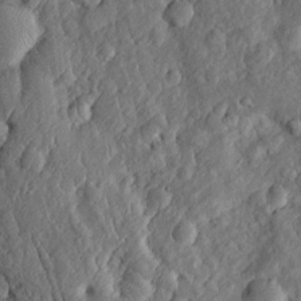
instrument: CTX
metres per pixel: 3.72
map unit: Htu
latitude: -5.9367
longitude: 157.3321
